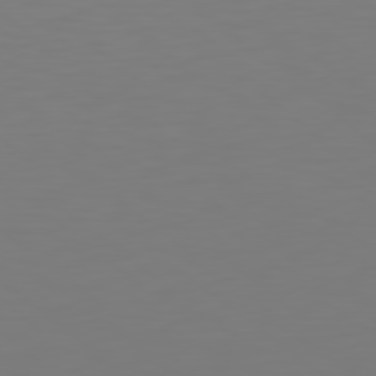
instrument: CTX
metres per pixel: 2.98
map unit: Hpe
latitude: 78.8380
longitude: -174.8191
